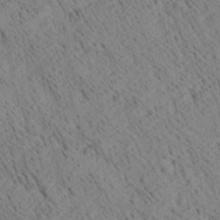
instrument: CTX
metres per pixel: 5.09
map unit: Ave
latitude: 20.8380
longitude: -140.4034
